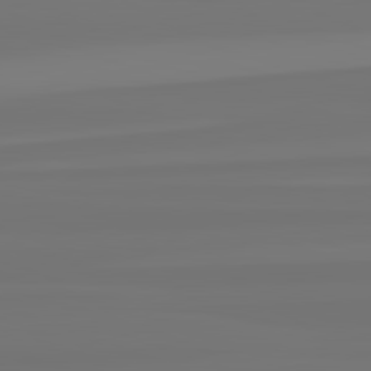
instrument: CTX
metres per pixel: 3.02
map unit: lApd
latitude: 82.8191
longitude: 171.6344
